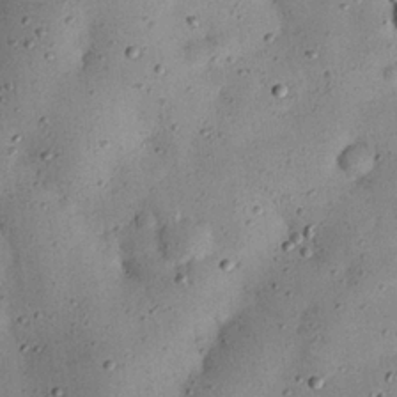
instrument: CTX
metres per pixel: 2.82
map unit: eHh
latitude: 24.5734
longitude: -71.2159
